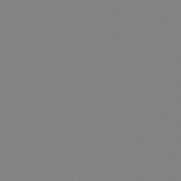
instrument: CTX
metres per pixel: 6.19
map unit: eHb
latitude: -49.5210
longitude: 84.8408
